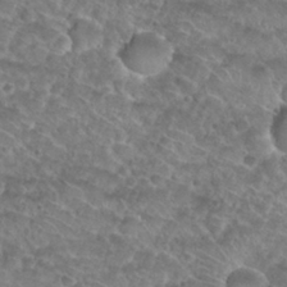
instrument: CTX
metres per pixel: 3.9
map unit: Nhu
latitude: 29.9150
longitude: -49.9528
